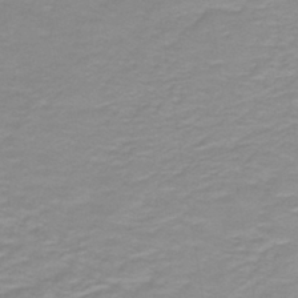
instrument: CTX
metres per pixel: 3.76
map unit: lHb
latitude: -41.1620
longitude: 56.0850
